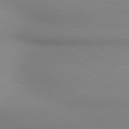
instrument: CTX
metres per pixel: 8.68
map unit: lApd
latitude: 80.4790
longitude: 135.7289
